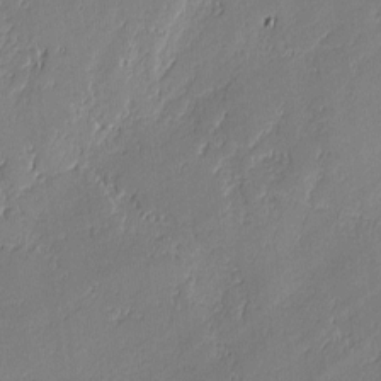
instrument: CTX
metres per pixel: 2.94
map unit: lAvf
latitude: -0.6141
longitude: -108.4979
